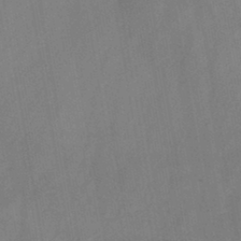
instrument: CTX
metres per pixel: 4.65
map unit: HNb
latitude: -44.2740
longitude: -39.9906
